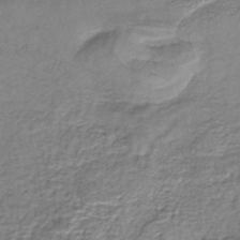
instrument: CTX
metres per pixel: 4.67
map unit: lHb
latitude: -38.8408
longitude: 61.1431
